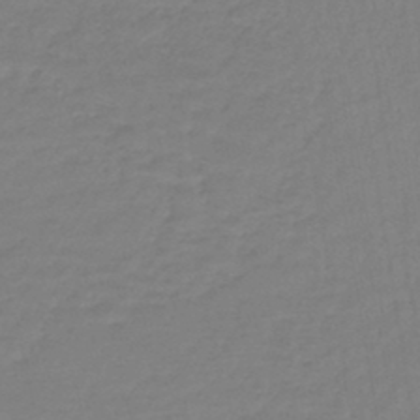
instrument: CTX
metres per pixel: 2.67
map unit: lHb
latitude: -45.0298
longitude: 59.6721
